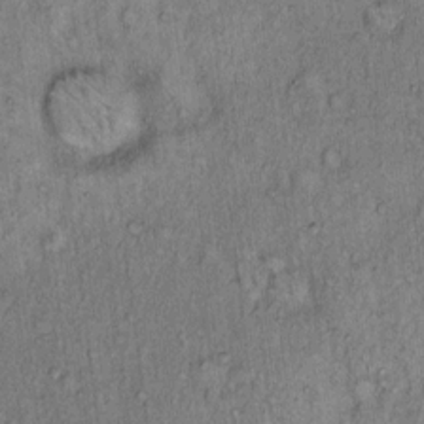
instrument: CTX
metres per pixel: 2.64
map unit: Hto
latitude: 13.3860
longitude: -57.3103
